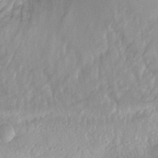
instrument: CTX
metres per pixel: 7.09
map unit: Nhu
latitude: 27.2348
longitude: -53.8584
